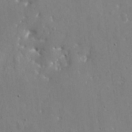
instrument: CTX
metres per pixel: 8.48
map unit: eHh
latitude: 10.8191
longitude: -69.6883
